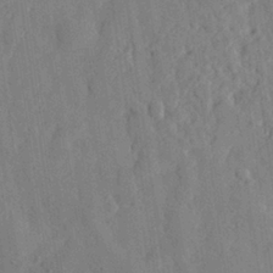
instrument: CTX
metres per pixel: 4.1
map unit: eHh
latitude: 27.8583
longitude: -76.9702
